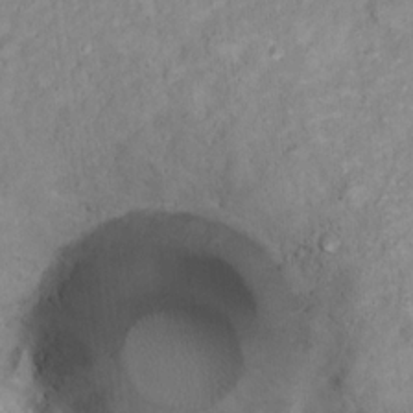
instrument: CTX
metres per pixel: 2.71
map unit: Nhu
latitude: 16.3845
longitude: -31.6505
